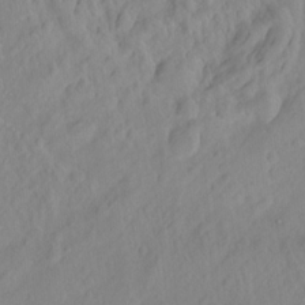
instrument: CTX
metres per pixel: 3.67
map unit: Hto
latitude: -6.8975
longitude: -47.6127
